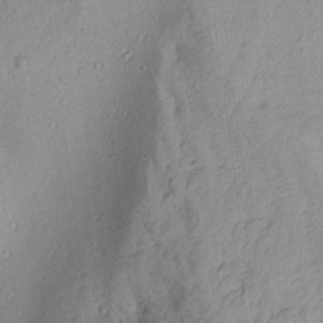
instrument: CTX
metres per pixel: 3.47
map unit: Aa
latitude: 15.8962
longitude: -146.5357
